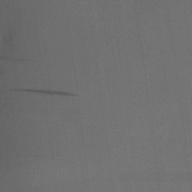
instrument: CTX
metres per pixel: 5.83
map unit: HNhu
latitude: 8.1011
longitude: 16.2929
